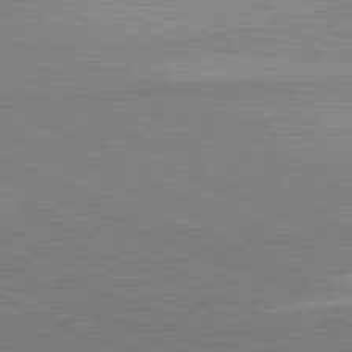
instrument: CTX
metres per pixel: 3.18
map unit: lApd
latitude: 81.8961
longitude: 137.1809
